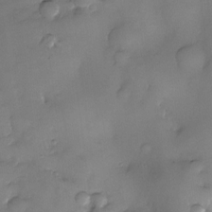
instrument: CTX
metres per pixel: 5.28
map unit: eHh
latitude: -22.7841
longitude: 15.3699
